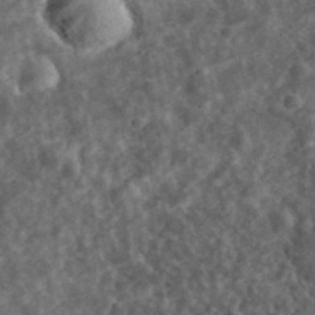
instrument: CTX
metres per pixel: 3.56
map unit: eHh
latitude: 34.8758
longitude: -78.8569
